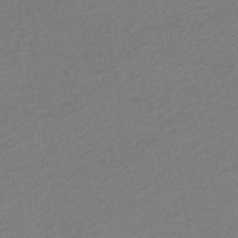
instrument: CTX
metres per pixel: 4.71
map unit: HNhu
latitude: -43.5966
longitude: 90.6519
